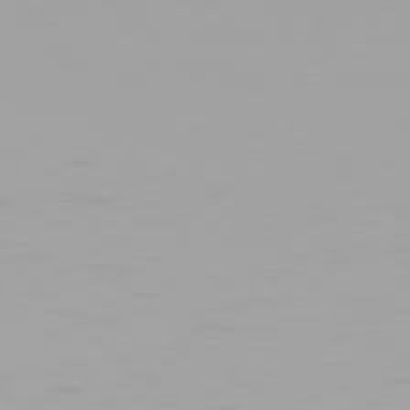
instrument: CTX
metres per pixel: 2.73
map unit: Hpe
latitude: 77.8961
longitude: -136.8947
